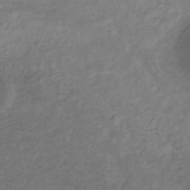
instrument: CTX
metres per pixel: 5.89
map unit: eHb
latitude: -32.1606
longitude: 68.5951
